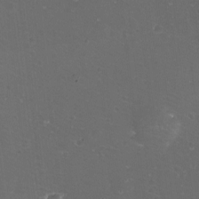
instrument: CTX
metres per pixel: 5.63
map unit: eHh
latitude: -11.7289
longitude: -61.7071
